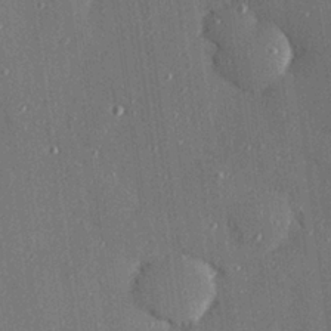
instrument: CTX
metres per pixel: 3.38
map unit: Hve
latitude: 26.9136
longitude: -90.2523
